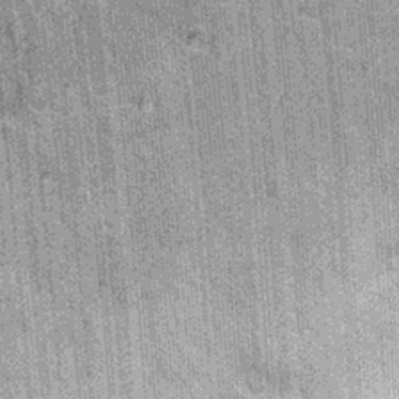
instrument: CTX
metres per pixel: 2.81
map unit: Hto
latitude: 15.8773
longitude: -35.1781
